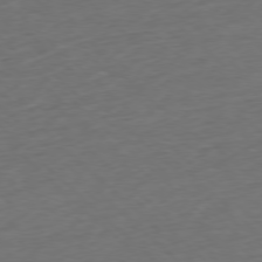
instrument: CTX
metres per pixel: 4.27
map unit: Ap
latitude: -77.9178
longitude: -79.5749
